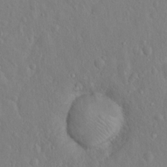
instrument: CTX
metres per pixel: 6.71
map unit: Hto
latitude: 14.6680
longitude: -29.5560
